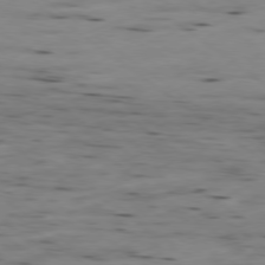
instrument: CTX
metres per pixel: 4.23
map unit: Ap
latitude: -79.2754
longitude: -102.0633
